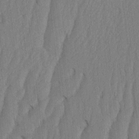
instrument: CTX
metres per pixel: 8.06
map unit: HNhu
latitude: -1.7100
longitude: 14.2929
